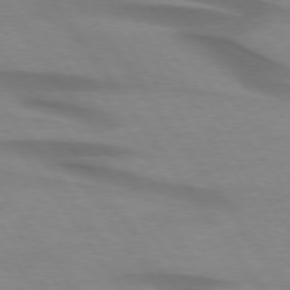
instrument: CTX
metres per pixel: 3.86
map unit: lApd
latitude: 74.5168
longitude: -59.4049
